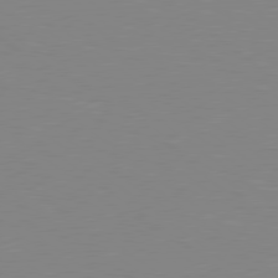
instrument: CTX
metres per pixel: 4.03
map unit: Hpe
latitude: 78.7247
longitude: -124.9324
